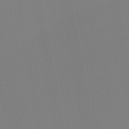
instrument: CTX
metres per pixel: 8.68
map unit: HNb
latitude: -44.2173
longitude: -44.5357
